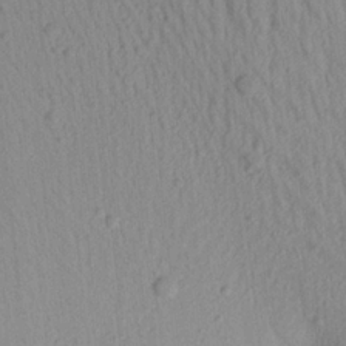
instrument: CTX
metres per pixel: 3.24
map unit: Aa
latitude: 19.9150
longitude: -147.5560
